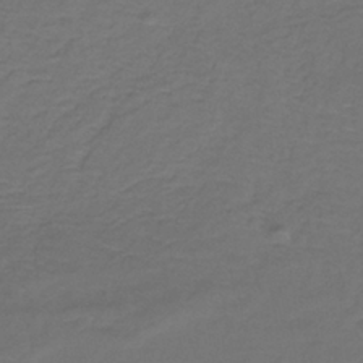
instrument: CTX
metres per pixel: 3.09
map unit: HNb
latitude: -36.6707
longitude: 53.5588
